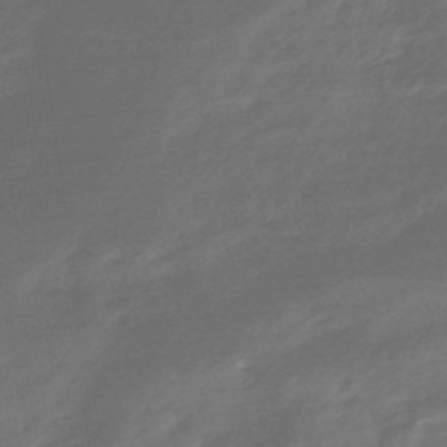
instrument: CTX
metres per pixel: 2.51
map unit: HNhu
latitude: -47.1053
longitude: 90.0850
